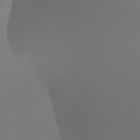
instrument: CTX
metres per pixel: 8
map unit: HNhu
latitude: -47.8989
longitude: 30.1606
